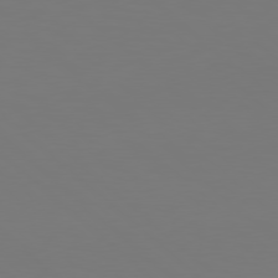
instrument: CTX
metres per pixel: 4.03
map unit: Hpe
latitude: 78.1767
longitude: -132.9136
